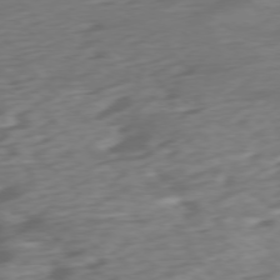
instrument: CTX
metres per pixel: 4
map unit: Ap
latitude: -76.5574
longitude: -78.3279
